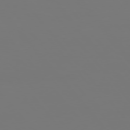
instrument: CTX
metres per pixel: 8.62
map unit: Hpe
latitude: 76.7624
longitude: -165.6316
